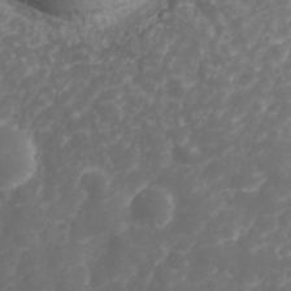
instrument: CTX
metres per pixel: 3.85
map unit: Nhu
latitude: 25.9528
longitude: -63.8773
